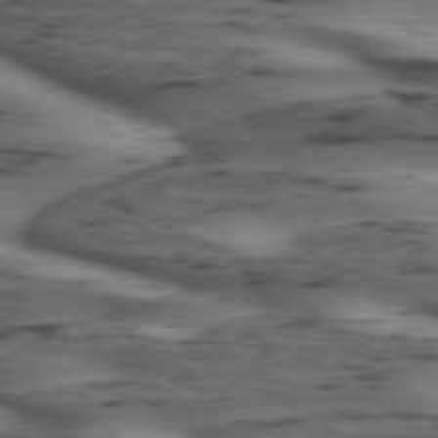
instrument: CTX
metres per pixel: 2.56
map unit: lApd
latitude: 74.7435
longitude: -70.3845
